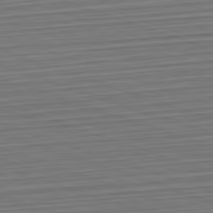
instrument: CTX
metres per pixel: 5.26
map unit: Hpe
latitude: -82.6896
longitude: 14.0661
